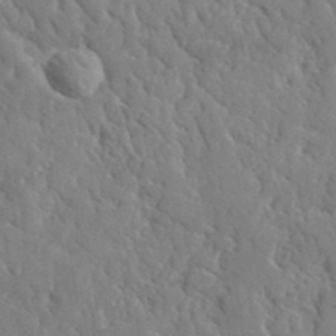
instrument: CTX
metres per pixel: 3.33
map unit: lHvf
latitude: 35.7638
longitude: -87.0836
